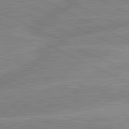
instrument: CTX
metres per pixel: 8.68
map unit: lApd
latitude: 80.8191
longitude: -125.7449
